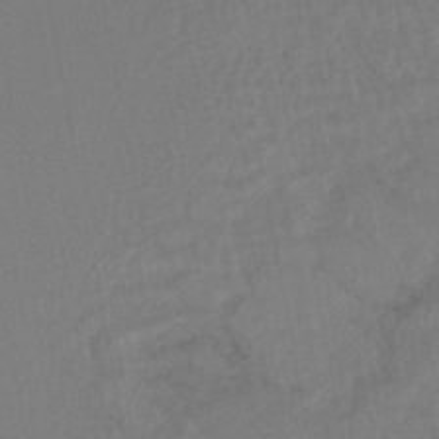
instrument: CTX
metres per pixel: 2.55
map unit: HNhu
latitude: -45.7478
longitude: 97.6533
